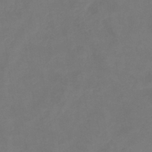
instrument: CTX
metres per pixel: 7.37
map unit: eHb
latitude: -39.3321
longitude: 75.9367
